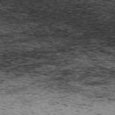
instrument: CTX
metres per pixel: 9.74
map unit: Hpe
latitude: -70.7463
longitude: 11.1053
